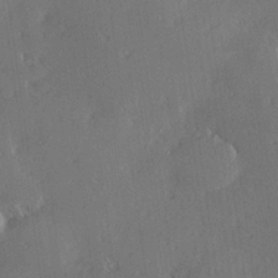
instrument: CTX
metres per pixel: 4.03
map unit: Hve
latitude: 27.5371
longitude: -93.4615
